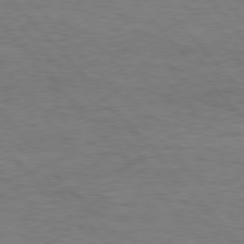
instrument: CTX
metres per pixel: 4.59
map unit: Hpe
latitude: 76.2522
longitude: -157.8205
